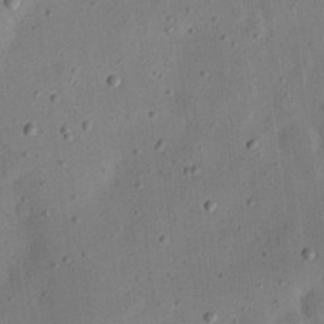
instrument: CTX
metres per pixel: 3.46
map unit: eHh
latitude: 24.7057
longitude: -69.0459
